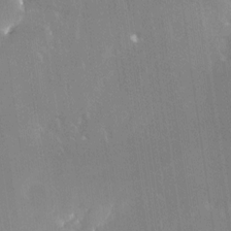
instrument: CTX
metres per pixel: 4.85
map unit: Nhe
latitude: -28.4629
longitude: -110.4790
